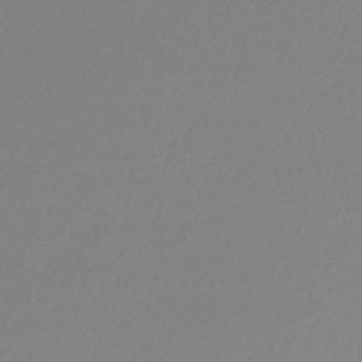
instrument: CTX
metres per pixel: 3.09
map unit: lHb
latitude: -44.3306
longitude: 68.7841
